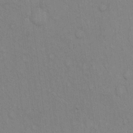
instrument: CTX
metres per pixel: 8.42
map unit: Hto
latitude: 12.3845
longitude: -61.1214
